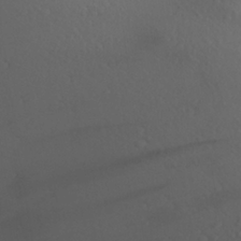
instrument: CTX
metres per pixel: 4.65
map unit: Aa
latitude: 26.2334
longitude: -147.6316
